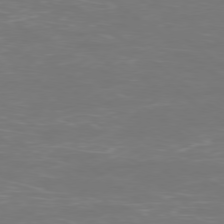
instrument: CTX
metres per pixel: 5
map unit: Ap
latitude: -78.8597
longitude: -62.2145
